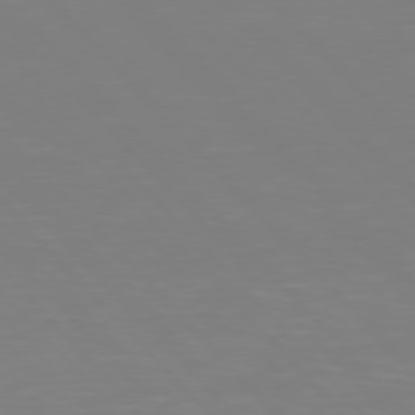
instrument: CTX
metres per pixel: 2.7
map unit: Hpe
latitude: 77.3670
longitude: -174.3089
